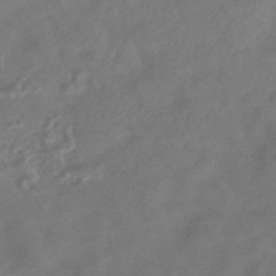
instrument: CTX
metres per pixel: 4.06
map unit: HNhu
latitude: -43.5210
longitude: 91.4833
